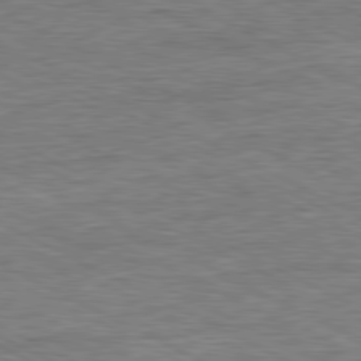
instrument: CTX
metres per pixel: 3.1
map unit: Ap
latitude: -81.0865
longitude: -76.3278
